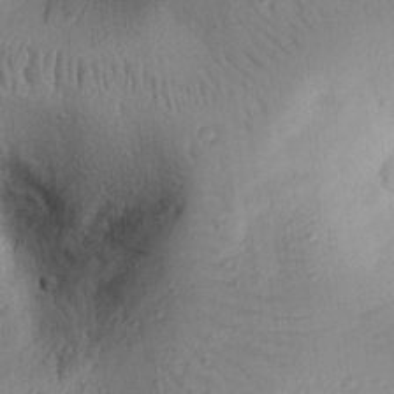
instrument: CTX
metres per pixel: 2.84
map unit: eHh
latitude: 25.3670
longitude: -76.5545
